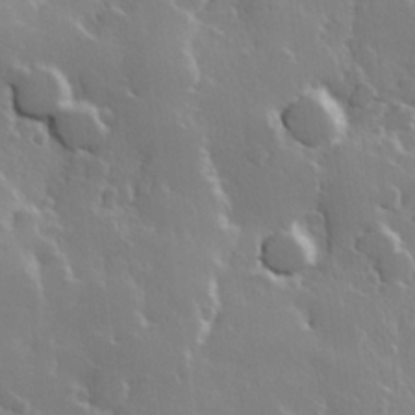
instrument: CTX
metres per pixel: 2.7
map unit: Hve
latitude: 23.2159
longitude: 147.5588
